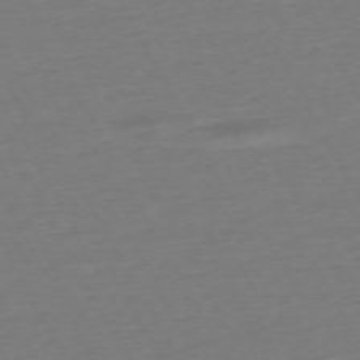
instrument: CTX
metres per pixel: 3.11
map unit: Ap
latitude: -74.1039
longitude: -69.4804
